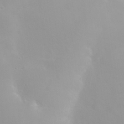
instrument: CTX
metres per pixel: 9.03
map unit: Nhu
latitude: 26.3278
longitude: -55.2726
